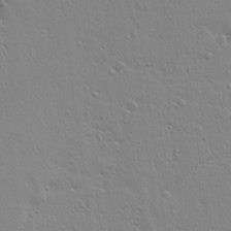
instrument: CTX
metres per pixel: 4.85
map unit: lAvf
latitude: 15.8395
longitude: -125.0458
